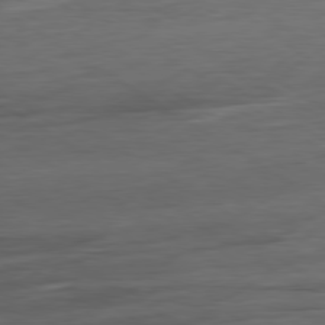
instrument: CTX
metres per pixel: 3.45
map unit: Ap
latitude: -80.2551
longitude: -68.4790
